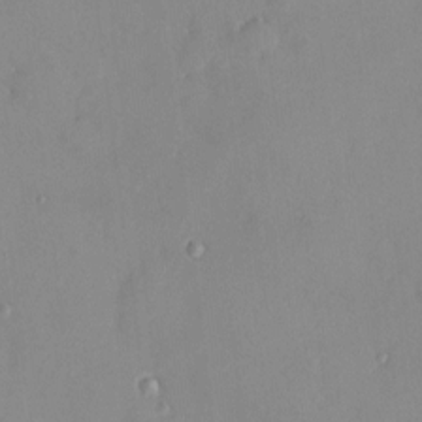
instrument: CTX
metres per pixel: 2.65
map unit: HNhu
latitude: 5.6127
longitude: 1.3321
